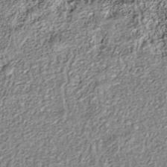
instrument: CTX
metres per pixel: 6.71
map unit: Nhu
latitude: -40.3684
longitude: -84.2523
